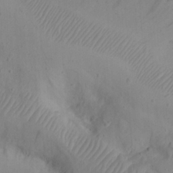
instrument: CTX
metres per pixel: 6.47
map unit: eHh
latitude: 23.5749
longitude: -66.5734
